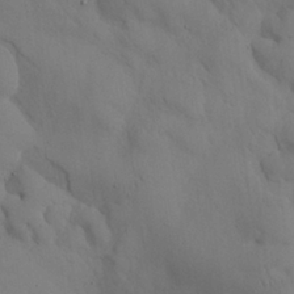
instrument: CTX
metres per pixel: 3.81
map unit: Nhu
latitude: 27.5938
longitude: -72.6680
